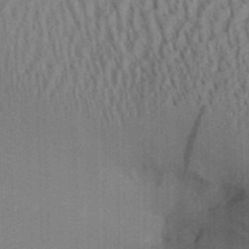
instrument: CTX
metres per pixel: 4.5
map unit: Aa
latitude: 28.6868
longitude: -138.4034
